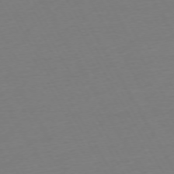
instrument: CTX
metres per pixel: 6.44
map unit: Ap
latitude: -74.1228
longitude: -68.9703
